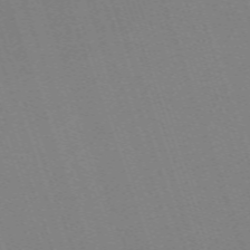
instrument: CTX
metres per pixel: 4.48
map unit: eHh
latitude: -64.8030
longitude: 51.5588
